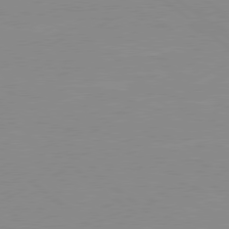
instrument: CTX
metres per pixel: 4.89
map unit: Hpe
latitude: 78.5357
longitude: -124.4790
